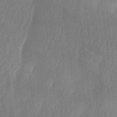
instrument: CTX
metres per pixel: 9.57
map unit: lAa
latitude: -6.5196
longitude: -129.0269
